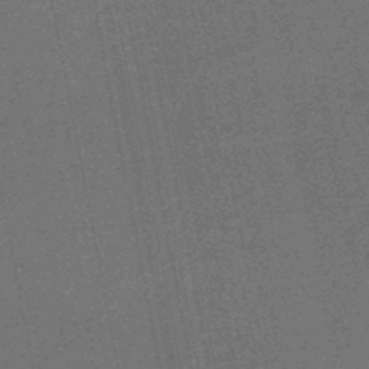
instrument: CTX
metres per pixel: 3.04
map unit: HNhu
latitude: -48.1795
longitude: 99.1431
